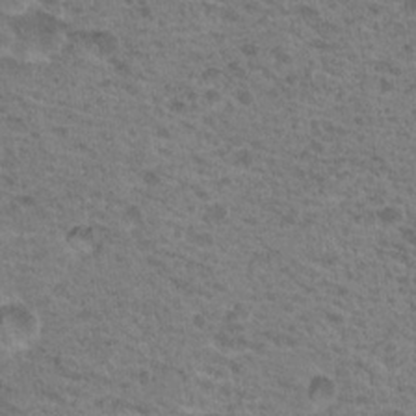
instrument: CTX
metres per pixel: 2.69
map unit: Nhu
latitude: 19.2915
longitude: -31.5560
